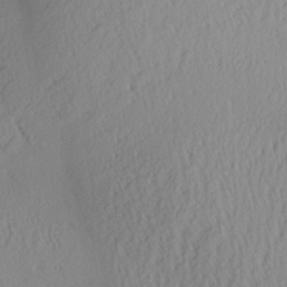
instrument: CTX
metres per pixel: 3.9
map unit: Aa
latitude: 26.3656
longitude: -133.6505
